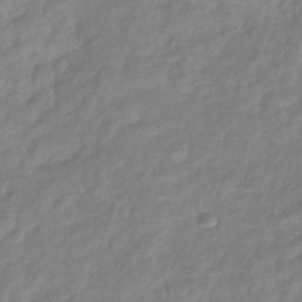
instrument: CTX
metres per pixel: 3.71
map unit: eHb
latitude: -40.6518
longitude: 81.3699
